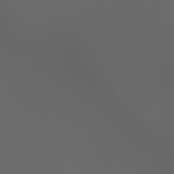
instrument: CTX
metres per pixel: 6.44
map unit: Nhu
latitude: -7.6344
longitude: -83.5938
